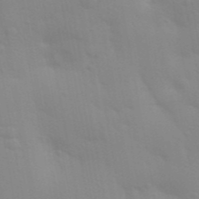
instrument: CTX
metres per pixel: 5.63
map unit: Aa
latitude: 32.6113
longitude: -145.5560
